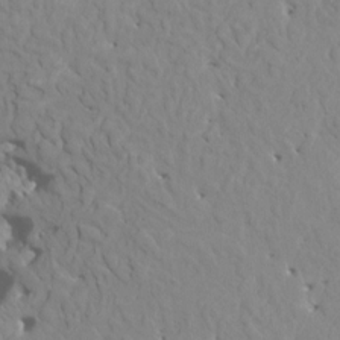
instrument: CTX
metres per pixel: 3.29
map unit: HNhu
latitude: 7.7827
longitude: -1.8772
